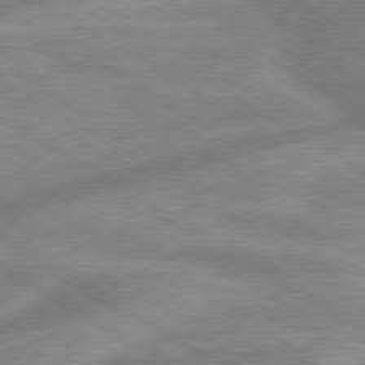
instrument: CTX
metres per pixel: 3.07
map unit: lApd
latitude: 80.1956
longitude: -177.4993
